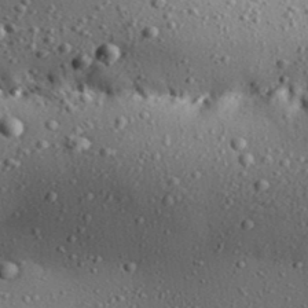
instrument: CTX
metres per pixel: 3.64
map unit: Aa
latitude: 31.2537
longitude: -134.4223
